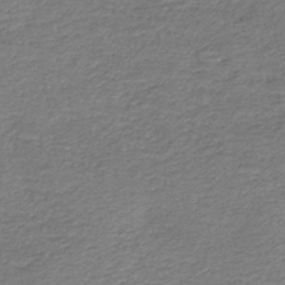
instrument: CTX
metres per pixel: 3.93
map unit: HNb
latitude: -36.3873
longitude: 51.3699
